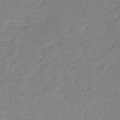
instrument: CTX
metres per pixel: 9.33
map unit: lHb
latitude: -31.4832
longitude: 65.4455
